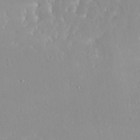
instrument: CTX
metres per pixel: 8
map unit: Nhu
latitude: 30.0633
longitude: -57.9150
